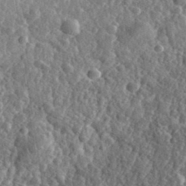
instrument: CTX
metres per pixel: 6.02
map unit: eHh
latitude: 34.7057
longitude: -79.6505
